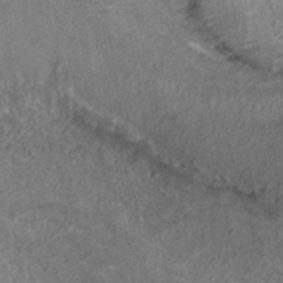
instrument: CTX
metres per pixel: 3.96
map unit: ANa
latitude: 42.4979
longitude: 27.5966
